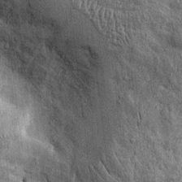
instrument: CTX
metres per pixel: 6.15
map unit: Htu
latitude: -4.1039
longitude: 157.0864
